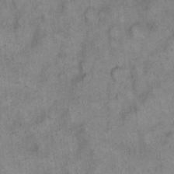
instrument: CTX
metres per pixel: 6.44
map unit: eHh
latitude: 13.8017
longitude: -65.1025
